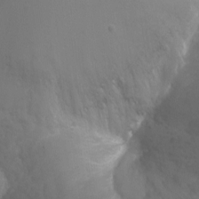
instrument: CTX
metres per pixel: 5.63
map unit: Ht
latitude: -10.8975
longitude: -45.0647
